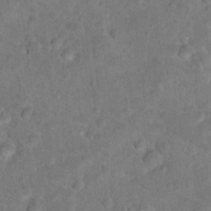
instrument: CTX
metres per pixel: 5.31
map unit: Hto
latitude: 17.3671
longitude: -40.6490
